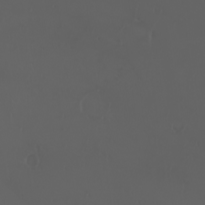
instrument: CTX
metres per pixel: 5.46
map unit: eHh
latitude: -3.1431
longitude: 19.9178
